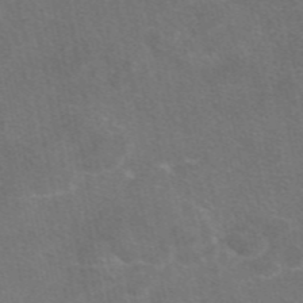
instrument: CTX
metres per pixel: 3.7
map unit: eAb
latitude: 47.5749
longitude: 115.8422
